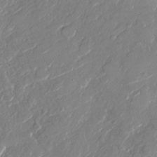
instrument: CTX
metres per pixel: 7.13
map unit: Nhu
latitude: -28.6330
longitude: -73.1404
